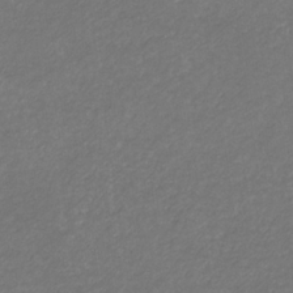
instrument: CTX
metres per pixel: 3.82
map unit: eHb
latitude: -32.5574
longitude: 70.3873
